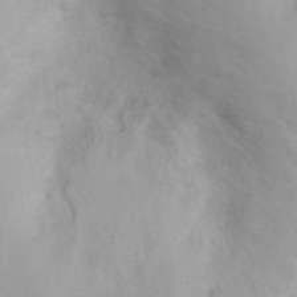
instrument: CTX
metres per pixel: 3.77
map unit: eHh
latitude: 31.9717
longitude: -62.1389
